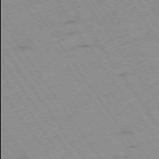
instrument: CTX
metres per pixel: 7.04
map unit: Hpe
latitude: -74.1417
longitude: 2.0094
